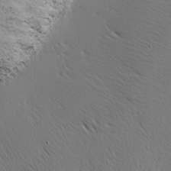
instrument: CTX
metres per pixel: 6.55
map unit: Ave
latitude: 8.7435
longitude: -105.8962
